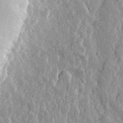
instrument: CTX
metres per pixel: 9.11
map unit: eHh
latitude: 32.3845
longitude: -79.8395
